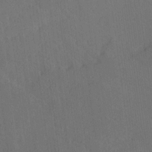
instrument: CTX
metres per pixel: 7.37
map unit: Ave
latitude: 18.9324
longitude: -137.4427
